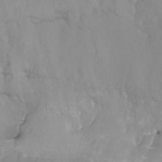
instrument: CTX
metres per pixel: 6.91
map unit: Ht
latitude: -15.0676
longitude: -54.3278
